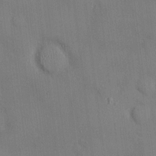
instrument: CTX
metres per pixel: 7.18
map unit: HNhu
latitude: -1.1620
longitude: -7.6694
